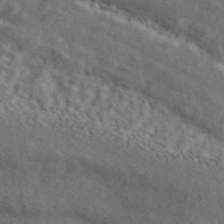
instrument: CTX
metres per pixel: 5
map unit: ANa
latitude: 45.0647
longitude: 47.0675
